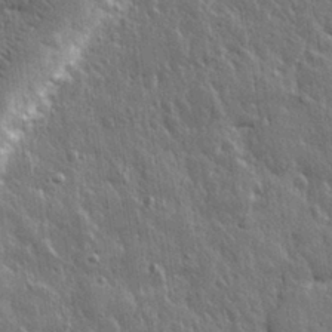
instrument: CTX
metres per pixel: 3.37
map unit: eHh
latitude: 31.1970
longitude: -79.3860
